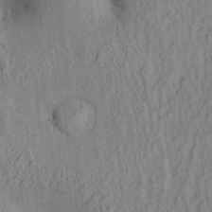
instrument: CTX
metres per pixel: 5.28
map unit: Aa
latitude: 25.9150
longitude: -133.8394
